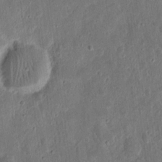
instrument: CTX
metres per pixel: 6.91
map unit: eHh
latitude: 11.8017
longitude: -73.3860
